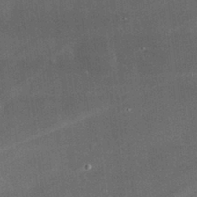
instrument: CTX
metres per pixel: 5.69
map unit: lHvf
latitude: 32.8191
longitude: -90.9325
